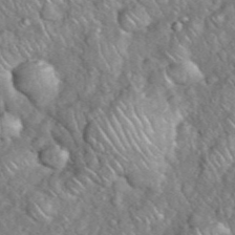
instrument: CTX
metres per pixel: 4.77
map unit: eHh
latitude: 38.7624
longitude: -59.2348
